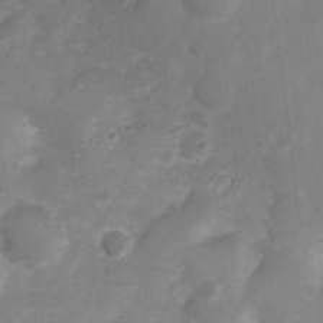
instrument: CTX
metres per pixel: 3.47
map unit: Nhu
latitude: 4.6113
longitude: -17.2159
